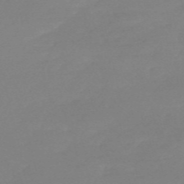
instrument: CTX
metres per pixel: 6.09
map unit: HNb
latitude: -55.3510
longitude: -40.7435
